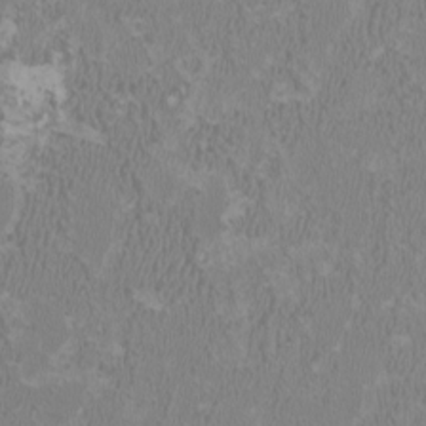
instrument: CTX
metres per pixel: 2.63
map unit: HNhu
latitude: 1.1025
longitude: -1.0836
